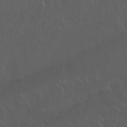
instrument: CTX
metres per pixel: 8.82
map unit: Nhu
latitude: 29.8772
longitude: -59.1592
